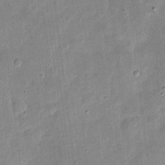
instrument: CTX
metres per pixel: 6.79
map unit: eHh
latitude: 4.3467
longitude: -70.9891
